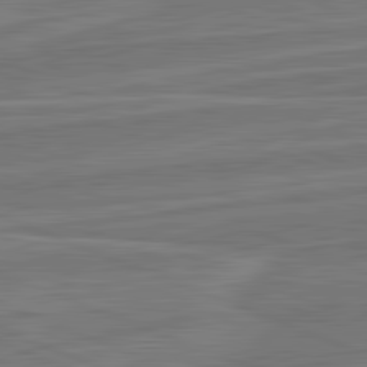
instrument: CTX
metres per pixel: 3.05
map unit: lApd
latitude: 82.4223
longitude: 141.6155
